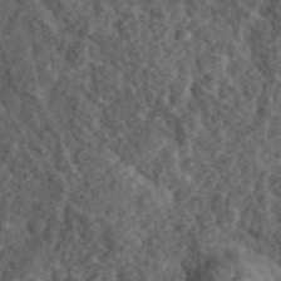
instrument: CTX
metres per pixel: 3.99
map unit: eHh
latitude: 36.2523
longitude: -79.6883
